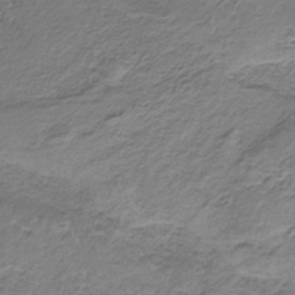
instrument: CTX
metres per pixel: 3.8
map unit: HNb
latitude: -34.6518
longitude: 58.1227
